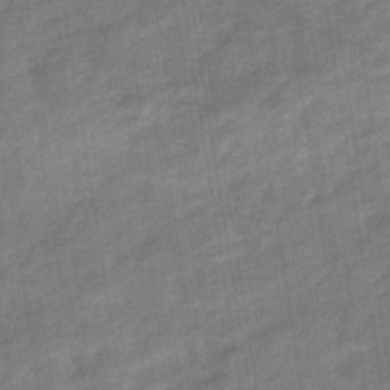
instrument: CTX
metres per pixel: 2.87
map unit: eHb
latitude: -36.2739
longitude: 77.5777
